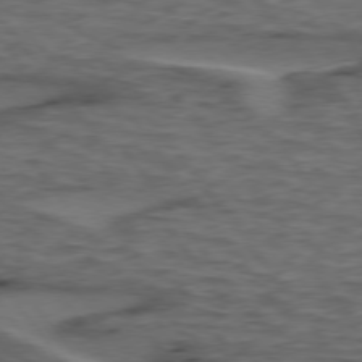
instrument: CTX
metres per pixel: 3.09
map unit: lApd
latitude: 75.8583
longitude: -70.3089
